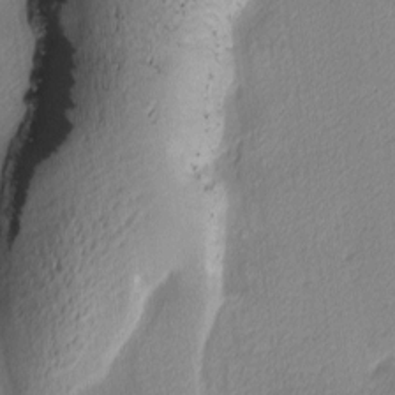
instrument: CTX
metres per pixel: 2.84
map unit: Ave
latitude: 3.9339
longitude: -113.7827
